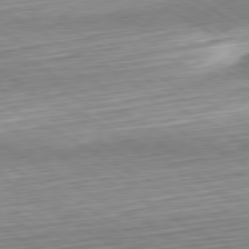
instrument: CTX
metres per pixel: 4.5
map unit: Hpe
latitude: -80.6141
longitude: 23.1053
